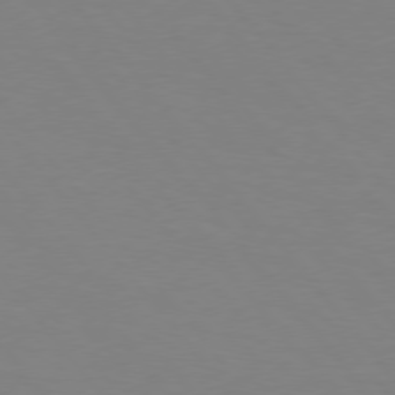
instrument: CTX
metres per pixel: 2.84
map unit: Hpe
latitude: 75.6883
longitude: -141.1592
